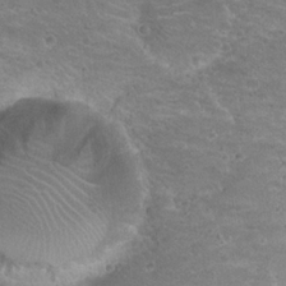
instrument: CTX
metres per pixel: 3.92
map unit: Hto
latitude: 21.6505
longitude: -33.1025
